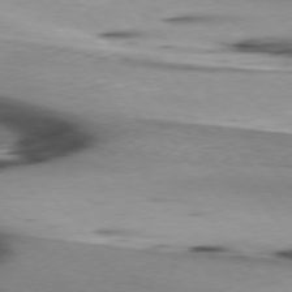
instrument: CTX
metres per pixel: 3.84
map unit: lApd
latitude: 75.9906
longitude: -65.3671
